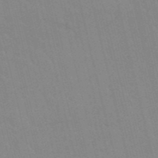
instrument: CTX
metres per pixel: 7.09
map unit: HNb
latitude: -52.6329
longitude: -44.7435
